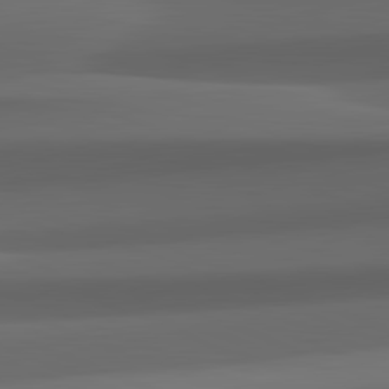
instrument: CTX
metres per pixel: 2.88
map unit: lApd
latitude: 82.3845
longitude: 143.9367
